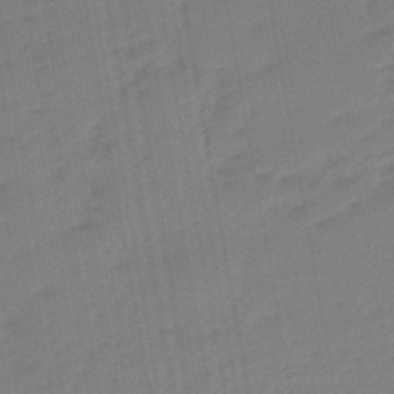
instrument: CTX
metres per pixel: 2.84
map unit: eHb
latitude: -47.8800
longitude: 88.2172
